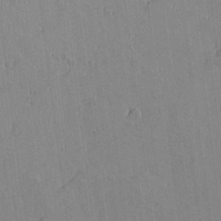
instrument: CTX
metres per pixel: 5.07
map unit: lAvf
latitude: 15.8962
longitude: -126.4223
